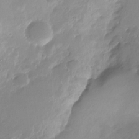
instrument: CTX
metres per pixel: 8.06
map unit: Nhu
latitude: -28.5952
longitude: -79.9339
